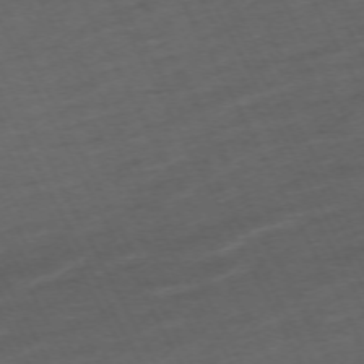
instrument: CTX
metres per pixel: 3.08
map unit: Hpe
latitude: -71.1053
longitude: 15.5588
